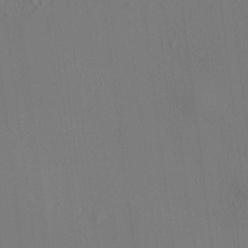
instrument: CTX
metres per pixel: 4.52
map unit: HNhu
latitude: 7.4993
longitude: 14.9920
